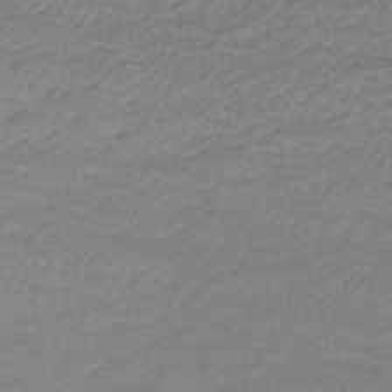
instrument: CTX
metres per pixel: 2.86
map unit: eHb
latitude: -33.3321
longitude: 70.0850
